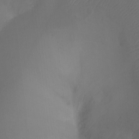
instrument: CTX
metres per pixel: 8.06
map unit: Ht
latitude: -7.1053
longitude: -31.7639
